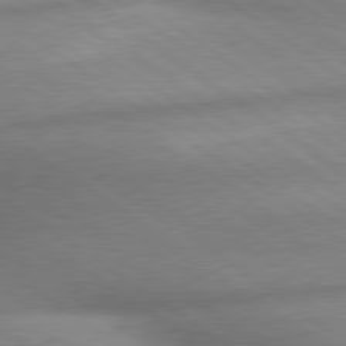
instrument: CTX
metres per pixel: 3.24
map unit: lApd
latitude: 79.7261
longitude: -168.3279
